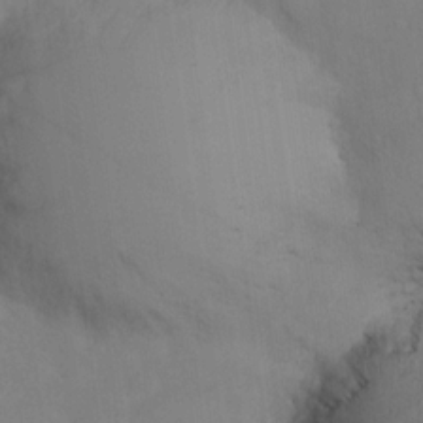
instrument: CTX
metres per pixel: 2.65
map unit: eHh
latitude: -23.4455
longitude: 15.1620
